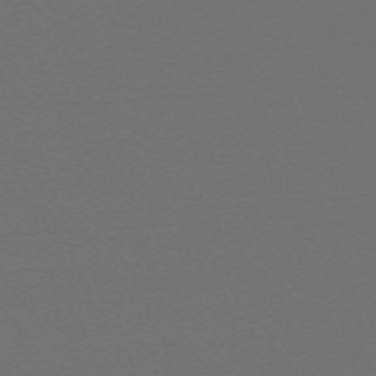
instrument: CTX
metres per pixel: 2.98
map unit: eHh
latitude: -63.8611
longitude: 53.0108
